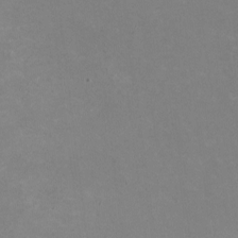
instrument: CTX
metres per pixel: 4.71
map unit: HNhu
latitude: -1.5588
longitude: -3.4993
